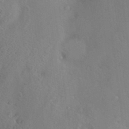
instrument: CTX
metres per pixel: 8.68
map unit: Hve
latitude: -9.8611
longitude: 174.9541
